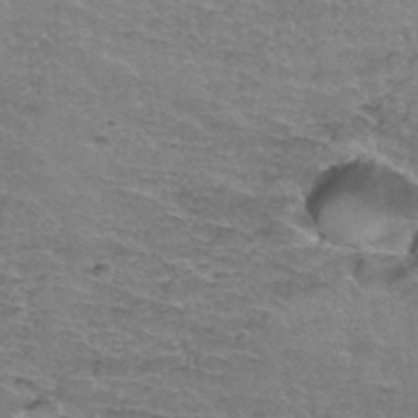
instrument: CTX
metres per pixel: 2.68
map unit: Hto
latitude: 35.9717
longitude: -44.9136
